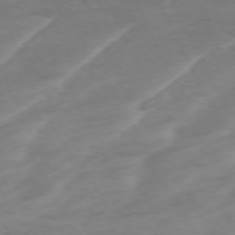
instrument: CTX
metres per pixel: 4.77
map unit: Ap
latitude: -76.6330
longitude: -73.2915
